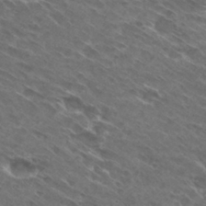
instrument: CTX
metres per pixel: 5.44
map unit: Hto
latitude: 29.4237
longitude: -44.2144
